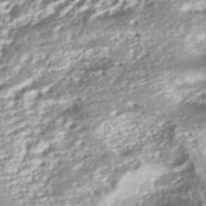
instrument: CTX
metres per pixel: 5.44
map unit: ANa
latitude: -42.7085
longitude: 107.7667
